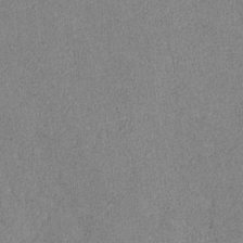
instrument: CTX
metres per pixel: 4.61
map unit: lAvf
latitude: -8.6140
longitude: -112.6679
